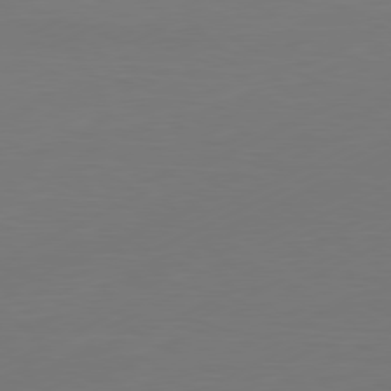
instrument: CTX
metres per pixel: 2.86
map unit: Ap
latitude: -81.2187
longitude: -84.3845
